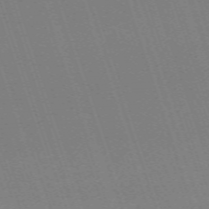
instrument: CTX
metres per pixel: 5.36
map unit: eHh
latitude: -64.6141
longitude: 51.4643
